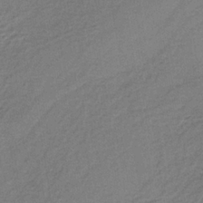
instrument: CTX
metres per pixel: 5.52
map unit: lHb
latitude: -35.4454
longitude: 62.4251
